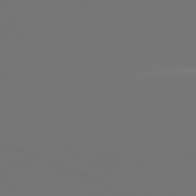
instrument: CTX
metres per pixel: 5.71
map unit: lApd
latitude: 81.4804
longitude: -152.9325
